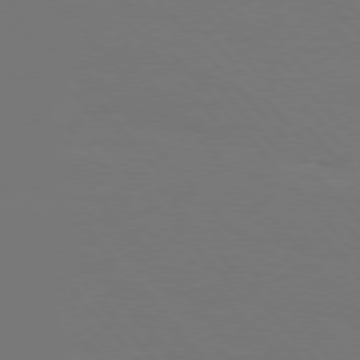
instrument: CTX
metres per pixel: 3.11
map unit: Hpe
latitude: 75.8583
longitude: -141.8772
